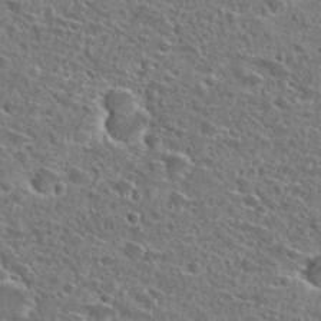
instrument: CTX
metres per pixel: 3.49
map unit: Hto
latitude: 25.2725
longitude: -46.8380
